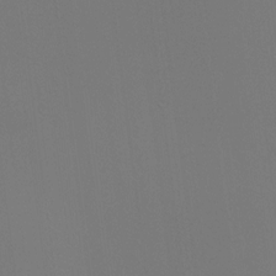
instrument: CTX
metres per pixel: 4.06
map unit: HNhu
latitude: 11.5182
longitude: 11.2754
